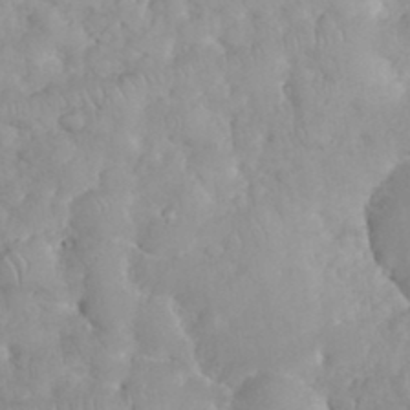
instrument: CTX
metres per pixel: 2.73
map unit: eHh
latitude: 34.9324
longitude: -63.3293
